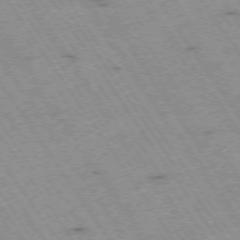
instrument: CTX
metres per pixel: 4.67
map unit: Hpe
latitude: -74.2362
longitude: 1.5777
